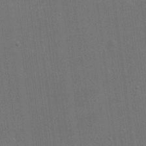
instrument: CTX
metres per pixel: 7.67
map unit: eHh
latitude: 19.8961
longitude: -68.4223
